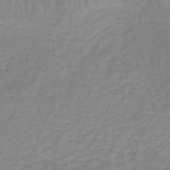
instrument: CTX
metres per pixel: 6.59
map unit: lHb
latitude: -41.7477
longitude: 63.4832
